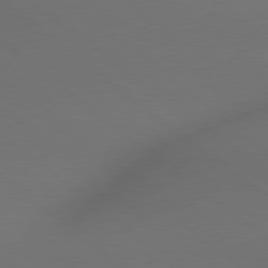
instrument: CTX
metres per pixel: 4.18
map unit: lApd
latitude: 78.9514
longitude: 175.4454
